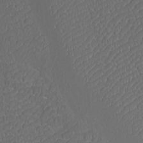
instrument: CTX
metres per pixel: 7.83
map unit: Htu
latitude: -10.9353
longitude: -73.3104
